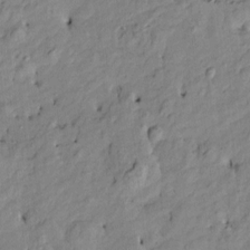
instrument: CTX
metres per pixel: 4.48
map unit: Htu
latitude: -9.5966
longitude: 177.1242
